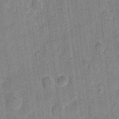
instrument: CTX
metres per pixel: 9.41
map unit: eHh
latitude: 11.1592
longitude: -66.0255
